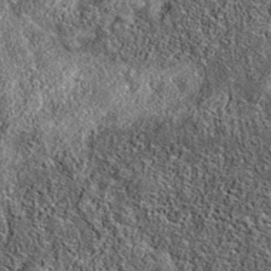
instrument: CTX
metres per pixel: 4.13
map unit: eAb
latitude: 36.6301
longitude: 108.8597
